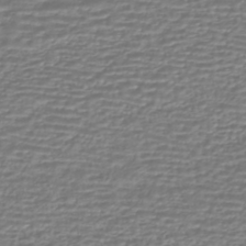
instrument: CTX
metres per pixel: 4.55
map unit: HNhu
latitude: -44.0283
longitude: 98.6329
